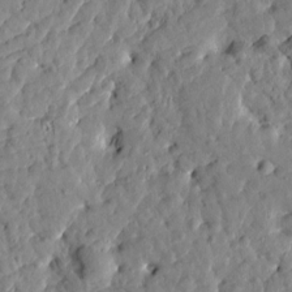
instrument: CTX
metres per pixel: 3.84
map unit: Htu
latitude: 1.8961
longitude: 179.6344
